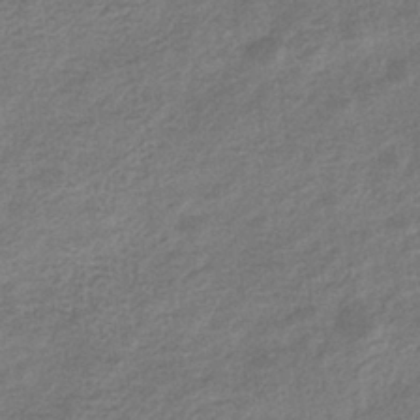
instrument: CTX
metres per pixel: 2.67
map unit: eHb
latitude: -36.4062
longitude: 80.4440
